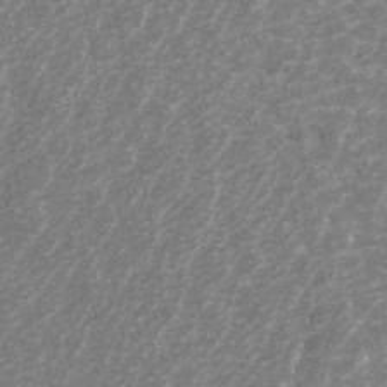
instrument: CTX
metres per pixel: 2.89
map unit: ANa
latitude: 44.7435
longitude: 26.5573
